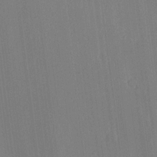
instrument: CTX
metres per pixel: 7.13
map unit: lHvf
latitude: 18.5168
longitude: -112.5924
